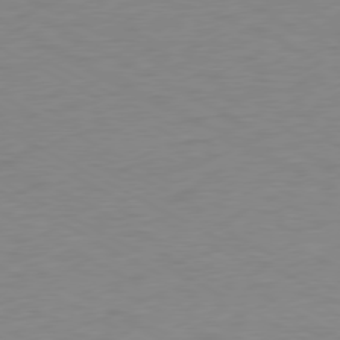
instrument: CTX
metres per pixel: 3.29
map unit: Ap
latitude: -77.5399
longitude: -73.7450
